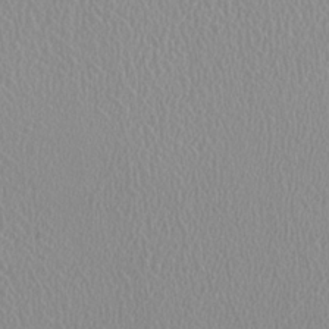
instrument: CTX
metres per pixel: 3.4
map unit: HNhu
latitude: -0.3496
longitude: -1.1025
